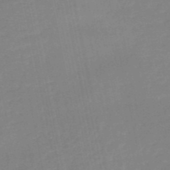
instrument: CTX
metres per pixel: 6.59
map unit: HNb
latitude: -50.1039
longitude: -42.5546
